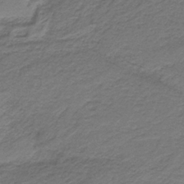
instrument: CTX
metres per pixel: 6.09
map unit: HNb
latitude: -37.5399
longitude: 54.3873
